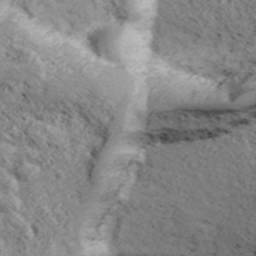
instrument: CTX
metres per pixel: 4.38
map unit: eHh
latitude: 43.4615
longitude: -90.0444
